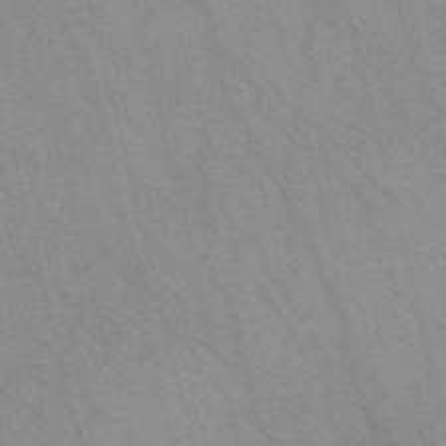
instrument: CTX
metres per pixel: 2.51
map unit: Nve
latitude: -57.5399
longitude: 63.7288
